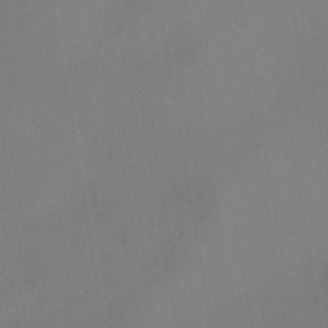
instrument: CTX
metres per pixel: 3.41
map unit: HNhu
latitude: -41.7855
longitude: 101.8611
